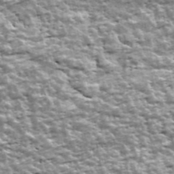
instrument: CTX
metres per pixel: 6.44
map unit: Ave
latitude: 42.6868
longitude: -111.9906
